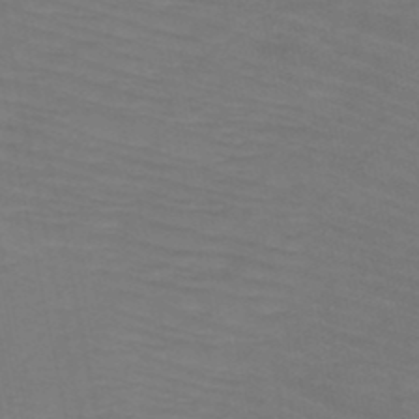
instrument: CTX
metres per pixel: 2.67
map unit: HNb
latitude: -49.9178
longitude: -50.8380
